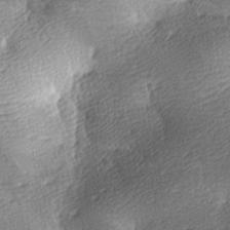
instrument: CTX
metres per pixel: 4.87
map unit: lAa
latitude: -9.9178
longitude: -125.1781
